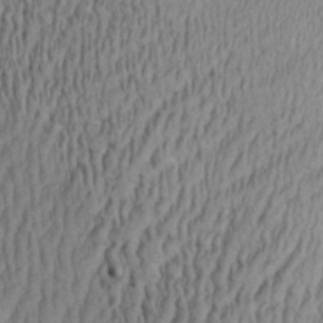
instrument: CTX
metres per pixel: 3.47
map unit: Aa
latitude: 29.1781
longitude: -138.4979
